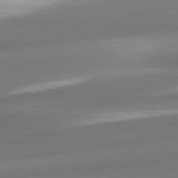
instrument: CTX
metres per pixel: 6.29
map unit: lApd
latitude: 81.6127
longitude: 134.9164
